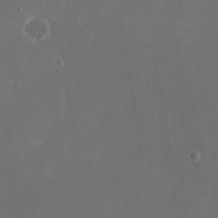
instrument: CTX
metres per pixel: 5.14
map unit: eHh
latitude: 20.1200
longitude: -68.6680
